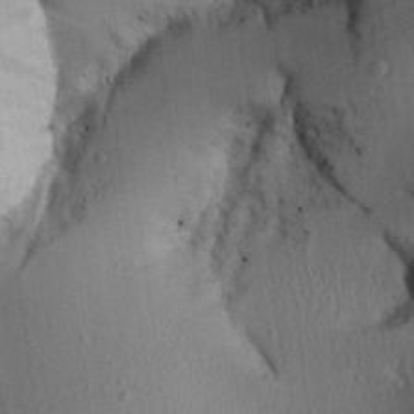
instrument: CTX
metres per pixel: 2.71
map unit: Aa
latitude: 27.2159
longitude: -134.2900
